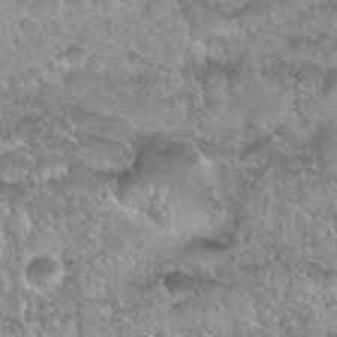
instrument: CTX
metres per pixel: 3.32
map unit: Nhu
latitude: 29.8961
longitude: -53.5749
